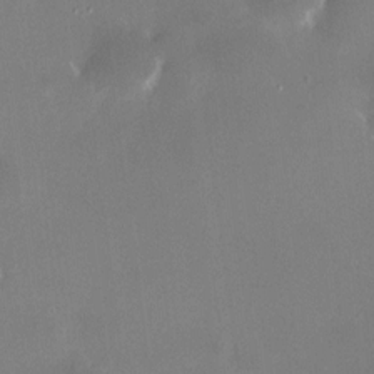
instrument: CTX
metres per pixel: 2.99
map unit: HNhu
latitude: 6.4979
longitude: 7.8989
